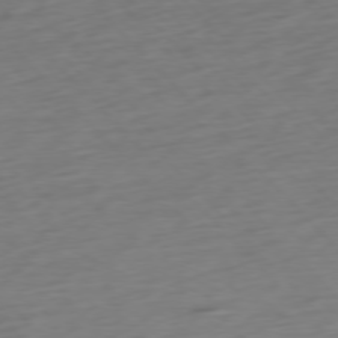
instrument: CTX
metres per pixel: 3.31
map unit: Ap
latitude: -77.0675
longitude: -79.1026
